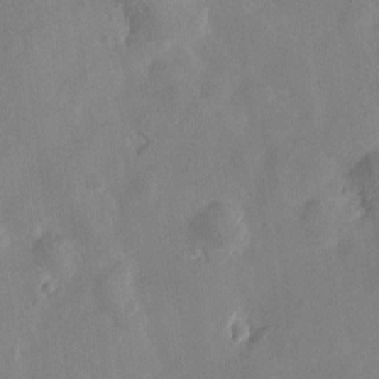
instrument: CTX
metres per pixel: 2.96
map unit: Htu
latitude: -3.1242
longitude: -176.4034
